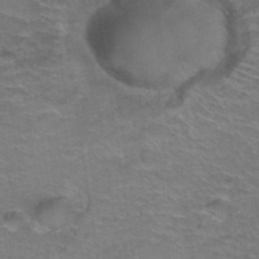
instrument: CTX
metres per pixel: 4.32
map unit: Hto
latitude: 38.6301
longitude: -41.8583
